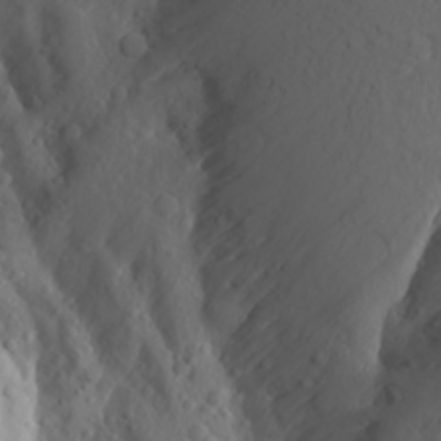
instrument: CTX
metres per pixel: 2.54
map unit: Aa
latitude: 24.5356
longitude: -146.1200
